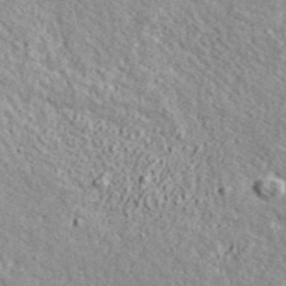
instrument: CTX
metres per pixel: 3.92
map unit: ANa
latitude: 44.2900
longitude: -85.8772
